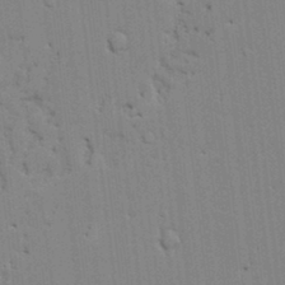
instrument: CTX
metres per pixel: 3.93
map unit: lAvf
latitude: 24.5167
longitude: -111.5938
